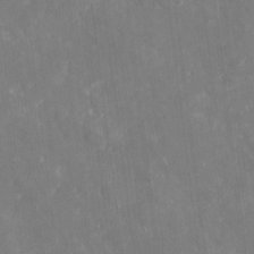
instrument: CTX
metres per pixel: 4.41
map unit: eHh
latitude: 4.1956
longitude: -70.2522
